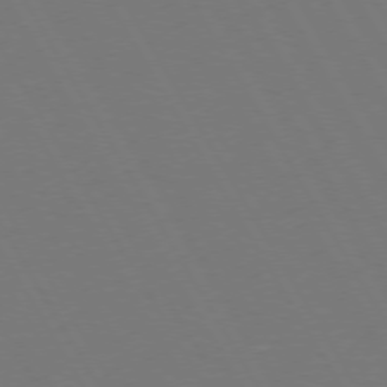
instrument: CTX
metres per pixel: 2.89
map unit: Hpe
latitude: 73.0459
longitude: -127.7072
